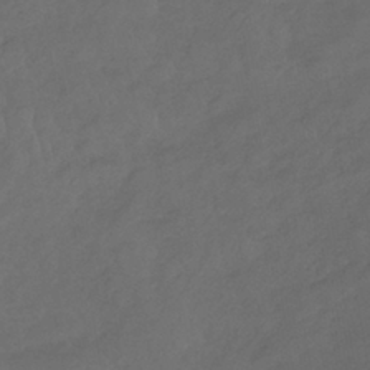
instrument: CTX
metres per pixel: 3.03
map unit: lHb
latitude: -39.3888
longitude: 71.1431
